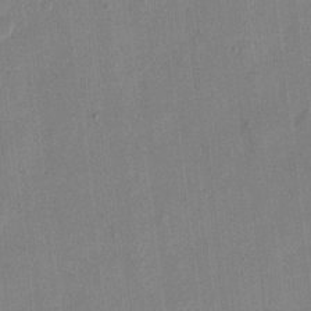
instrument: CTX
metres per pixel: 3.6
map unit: eHh
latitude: 12.6113
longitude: -68.7435
